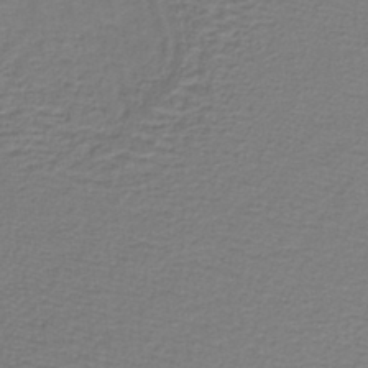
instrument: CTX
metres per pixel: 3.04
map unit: lHb
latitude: -40.3117
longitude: 61.7667
